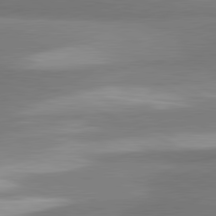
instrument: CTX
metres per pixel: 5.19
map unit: lApd
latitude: 81.1781
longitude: 166.5763
